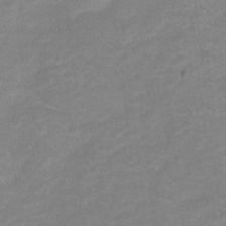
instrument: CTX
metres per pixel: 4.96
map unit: Hto
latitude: 5.5371
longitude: -32.7624
